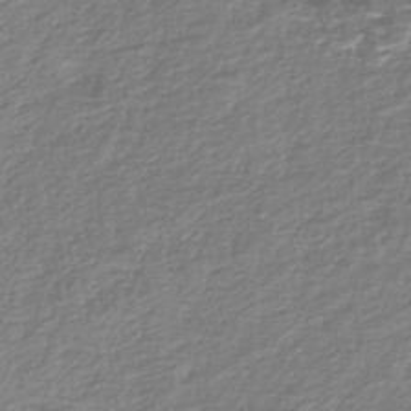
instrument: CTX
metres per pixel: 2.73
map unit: Nhe
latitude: -46.7463
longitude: -171.7450
